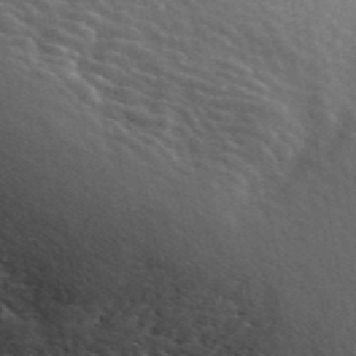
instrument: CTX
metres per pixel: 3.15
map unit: ANa
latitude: 44.2333
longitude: 47.3320
